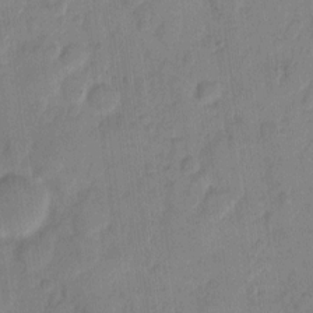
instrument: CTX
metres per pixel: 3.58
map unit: eHh
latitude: 9.6505
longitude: -65.6316
